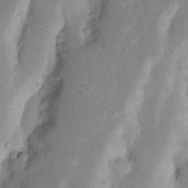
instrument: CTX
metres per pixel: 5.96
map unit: Nhu
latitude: 17.7072
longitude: -74.3467
